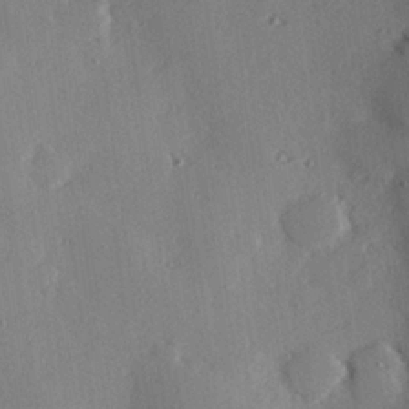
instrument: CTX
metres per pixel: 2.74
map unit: eHh
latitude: 22.6301
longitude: -89.9717
